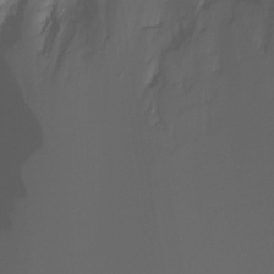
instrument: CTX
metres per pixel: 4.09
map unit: Nhu
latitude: -17.7856
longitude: -46.7436
